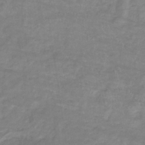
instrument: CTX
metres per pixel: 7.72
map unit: lHb
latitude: -34.2550
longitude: 72.2550
